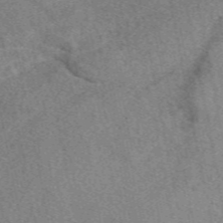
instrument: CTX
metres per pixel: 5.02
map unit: eAb
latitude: 48.8569
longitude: 109.6344
